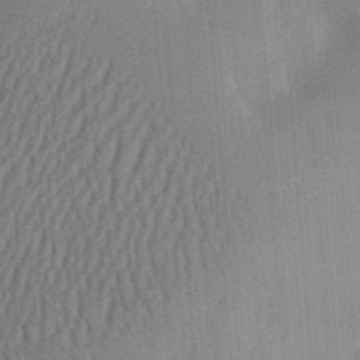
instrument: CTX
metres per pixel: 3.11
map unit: Aa
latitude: 31.5749
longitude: -142.1578
